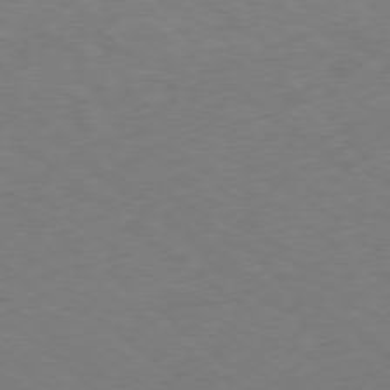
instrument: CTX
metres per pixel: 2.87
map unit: Ap
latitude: -78.0283
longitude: -76.1200
